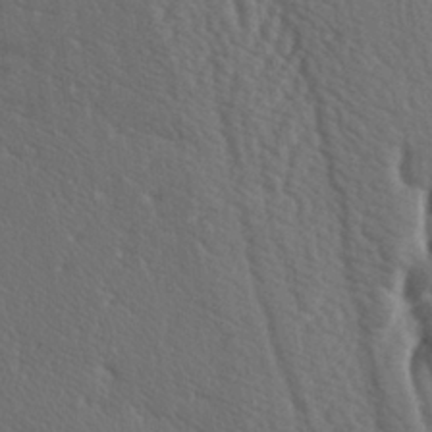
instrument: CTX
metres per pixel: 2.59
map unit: lAa
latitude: -7.1431
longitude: -123.9906
